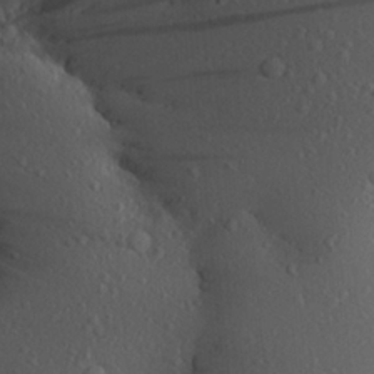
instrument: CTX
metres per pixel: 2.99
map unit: Aa
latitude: 28.4034
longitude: -131.8584
